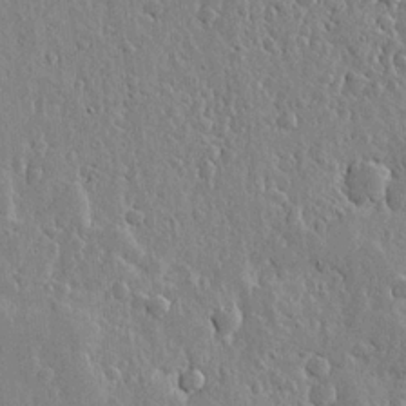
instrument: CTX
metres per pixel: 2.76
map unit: lHvf
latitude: 18.5923
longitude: -115.8016
